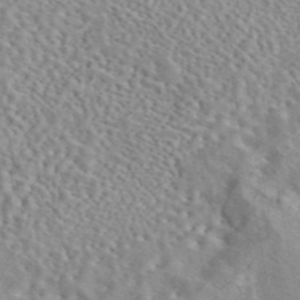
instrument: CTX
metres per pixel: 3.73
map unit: eAb
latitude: 44.3467
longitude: 112.4818
